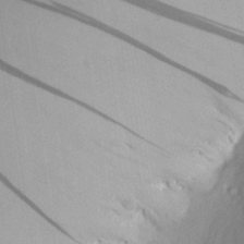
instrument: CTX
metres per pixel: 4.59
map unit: Aa
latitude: 28.1955
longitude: -135.7827
